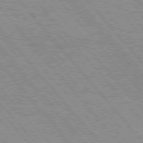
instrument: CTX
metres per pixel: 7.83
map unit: Hpe
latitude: 75.8394
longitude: -150.3656
